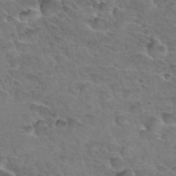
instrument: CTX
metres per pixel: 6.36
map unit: Hto
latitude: 33.2915
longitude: -46.2145
